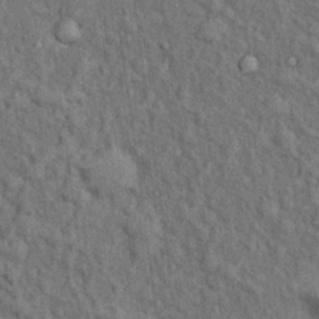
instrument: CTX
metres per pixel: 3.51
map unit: Hto
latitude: 14.1389
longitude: -34.2711
